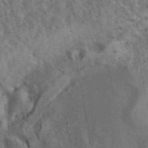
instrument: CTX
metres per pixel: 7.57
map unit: eAb
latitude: 43.9528
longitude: 114.3117
